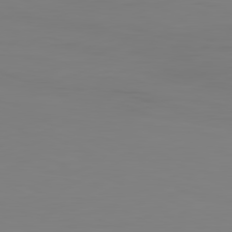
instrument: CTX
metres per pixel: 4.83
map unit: Hpe
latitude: -82.1795
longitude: 8.7463
